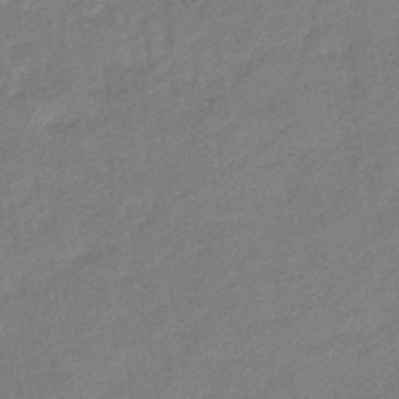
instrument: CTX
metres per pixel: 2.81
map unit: eHb
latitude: -42.6518
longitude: 83.1431
